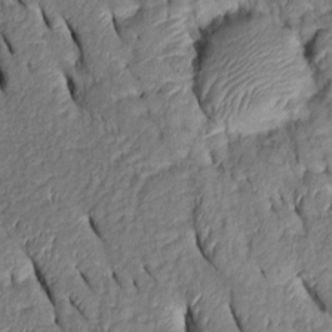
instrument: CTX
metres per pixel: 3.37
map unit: Htu
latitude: 1.0080
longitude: 149.4455
